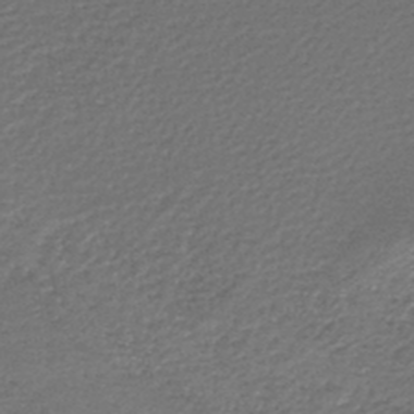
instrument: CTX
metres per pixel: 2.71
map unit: lHb
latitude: -46.5007
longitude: 63.4832
